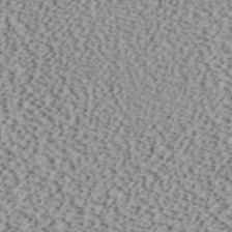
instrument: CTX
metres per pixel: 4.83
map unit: ANa
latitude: 40.6301
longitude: 30.1039
